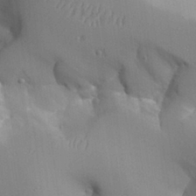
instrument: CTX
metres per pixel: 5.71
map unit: Aa
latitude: 27.6505
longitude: -129.2726
